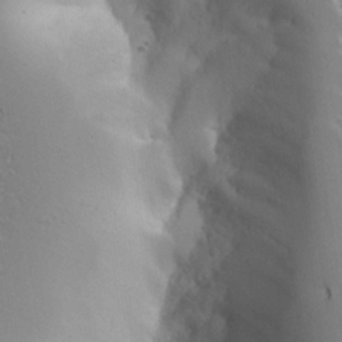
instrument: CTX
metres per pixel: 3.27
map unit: Aa
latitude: 26.2901
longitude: -128.2900
